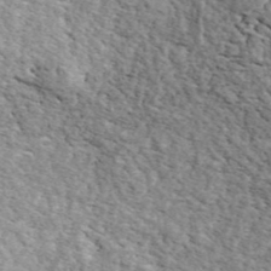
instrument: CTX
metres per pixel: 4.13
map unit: ANa
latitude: 43.8394
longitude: 45.3888
